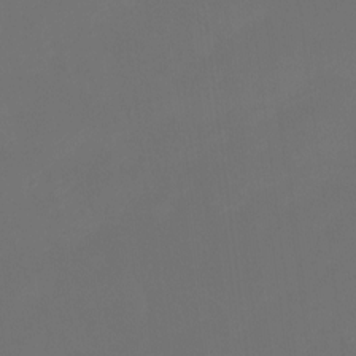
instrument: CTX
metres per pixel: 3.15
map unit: Htu
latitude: -13.4832
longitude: -48.5357
